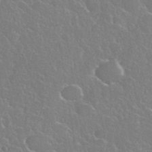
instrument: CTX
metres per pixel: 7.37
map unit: eHh
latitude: 37.3671
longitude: -61.8394
